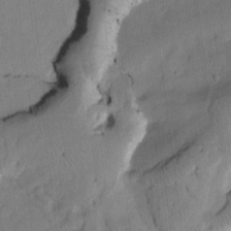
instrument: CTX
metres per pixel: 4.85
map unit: Htu
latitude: 2.1200
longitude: 176.3684
